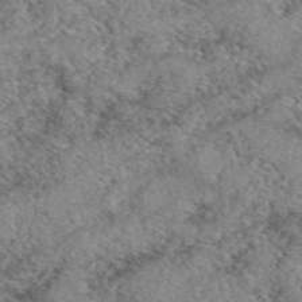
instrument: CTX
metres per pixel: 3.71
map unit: eAb
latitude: 49.5749
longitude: 110.2172
